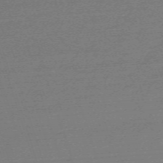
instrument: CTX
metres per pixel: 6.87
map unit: eHh
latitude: -62.3306
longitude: 52.7085
